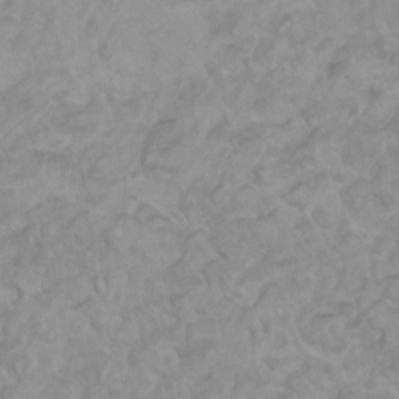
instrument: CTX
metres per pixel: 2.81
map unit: HNhu
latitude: 3.8583
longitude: -2.6490
